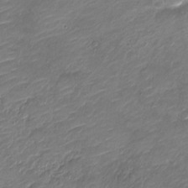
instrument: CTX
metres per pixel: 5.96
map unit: Nve
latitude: -18.1606
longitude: 107.3132
